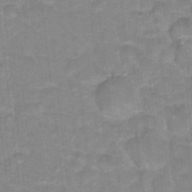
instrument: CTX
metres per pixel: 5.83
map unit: Hto
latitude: 17.6127
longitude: -35.0458
